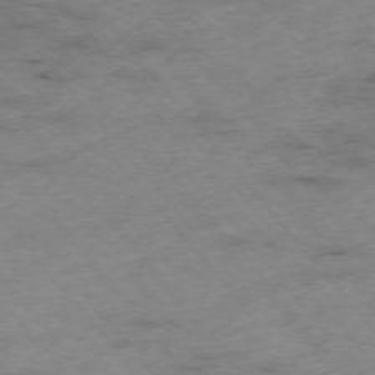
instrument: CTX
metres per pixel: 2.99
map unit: Hpe
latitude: -76.2362
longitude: -18.3467
